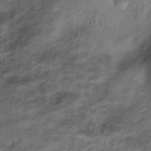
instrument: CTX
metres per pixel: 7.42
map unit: Nve
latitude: -24.6518
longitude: 106.4251
